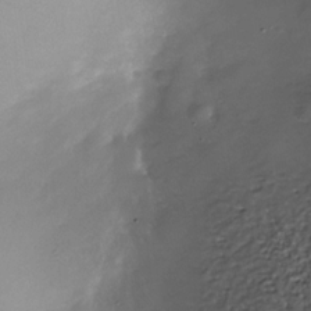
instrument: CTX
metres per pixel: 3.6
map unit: Nhe
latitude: -33.8423
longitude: -87.8772
